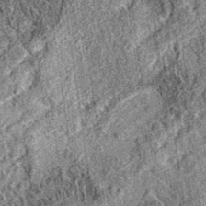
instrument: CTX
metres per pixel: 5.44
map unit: eAb
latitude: 36.3845
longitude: 109.0864
